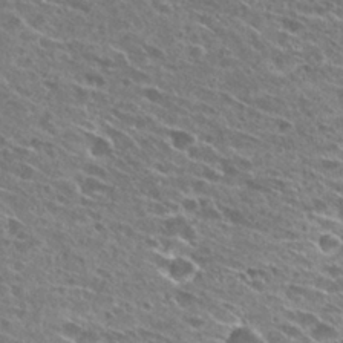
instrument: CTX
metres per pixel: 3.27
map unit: Hto
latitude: 27.0270
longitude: -44.0444
